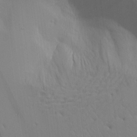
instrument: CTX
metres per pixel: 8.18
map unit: Aa
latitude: 17.6883
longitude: -143.6127
